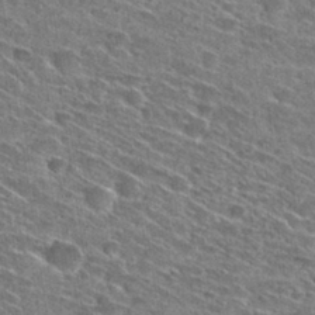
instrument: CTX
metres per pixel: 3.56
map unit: Hto
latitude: 28.9136
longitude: -45.3859
